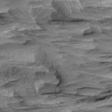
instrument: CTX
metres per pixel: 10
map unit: Aa
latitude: 8.2523
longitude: -133.5182
